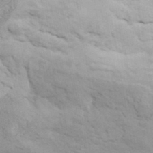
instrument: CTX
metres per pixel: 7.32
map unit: ANa
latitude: 41.6505
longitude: 49.5210
